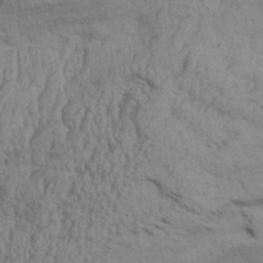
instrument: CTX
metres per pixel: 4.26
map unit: Aa
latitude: 32.0633
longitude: -135.7638
